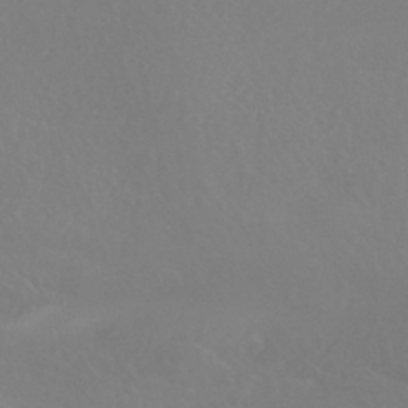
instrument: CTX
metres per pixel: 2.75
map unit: HNhu
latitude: -41.8611
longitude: 93.9367
